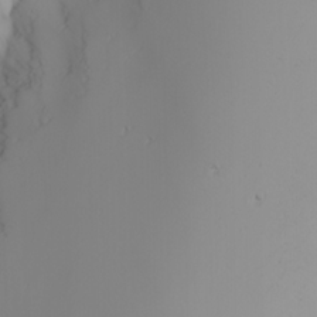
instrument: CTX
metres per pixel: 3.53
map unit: Nhu
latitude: -5.4454
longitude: -91.4426
